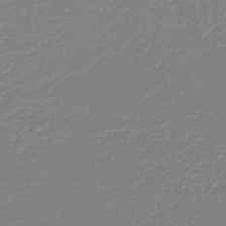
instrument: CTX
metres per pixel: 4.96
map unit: HNb
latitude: -45.1998
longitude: 54.2740
